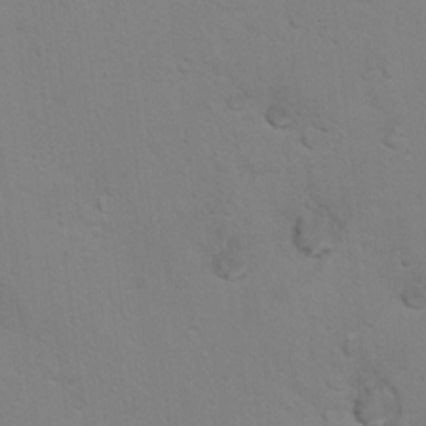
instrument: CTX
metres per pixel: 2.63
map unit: Nhu
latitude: 16.7057
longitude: -33.4426
